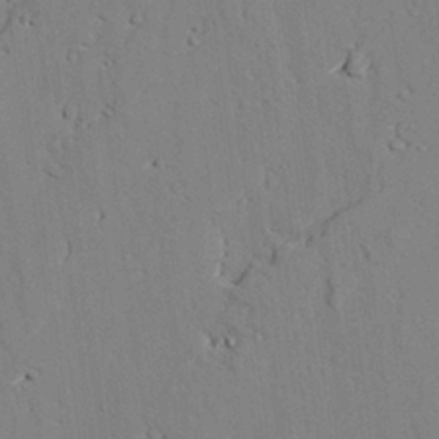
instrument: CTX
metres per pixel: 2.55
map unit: lAvf
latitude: 26.2712
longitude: -110.4790
